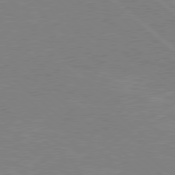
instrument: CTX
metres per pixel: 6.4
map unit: Hpe
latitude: 78.3090
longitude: -123.2537
